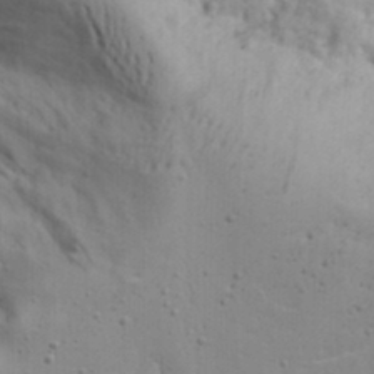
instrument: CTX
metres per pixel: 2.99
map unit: Aa
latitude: 18.5734
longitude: -125.9717
